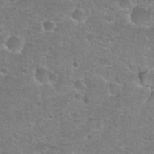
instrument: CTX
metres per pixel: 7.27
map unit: Hto
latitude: 25.6316
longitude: -48.5924
